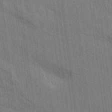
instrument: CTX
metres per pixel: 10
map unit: Aa
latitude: 15.2726
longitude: -145.7260
